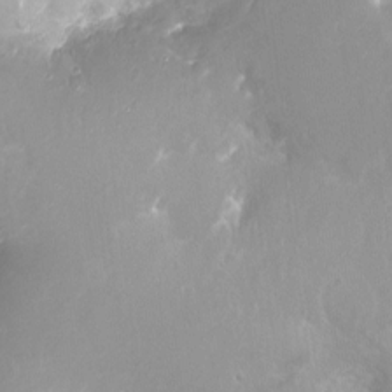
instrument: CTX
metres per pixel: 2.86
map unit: Ht
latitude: -16.8030
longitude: -44.3467
